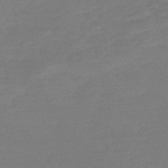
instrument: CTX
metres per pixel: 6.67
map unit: HNb
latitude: -55.2187
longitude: -40.5923
